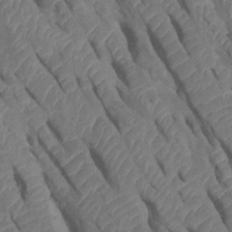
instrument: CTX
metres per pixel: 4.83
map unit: Htu
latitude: 0.7435
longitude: 147.5021
